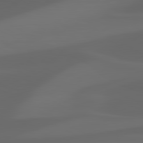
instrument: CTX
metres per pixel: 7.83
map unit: lApd
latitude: 81.3293
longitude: 123.1809
